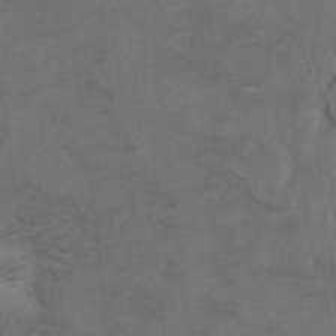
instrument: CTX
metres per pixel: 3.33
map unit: Hto
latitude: 8.3845
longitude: -35.2348
